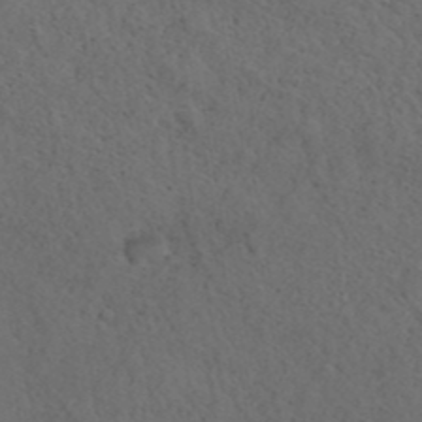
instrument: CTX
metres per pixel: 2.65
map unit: ANa
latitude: 39.7072
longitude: 21.0297
